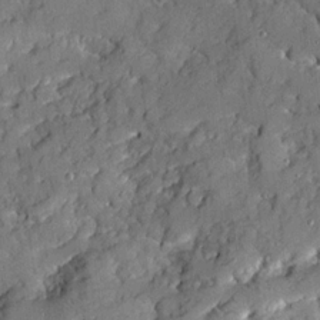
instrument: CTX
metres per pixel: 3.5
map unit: Ave
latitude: 19.0269
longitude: -129.3293
